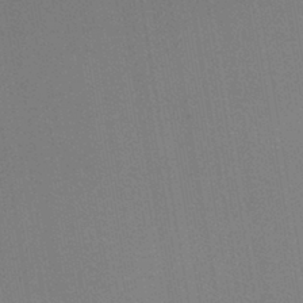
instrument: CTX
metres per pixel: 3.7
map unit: HNhu
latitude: -42.6140
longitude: 94.3873
